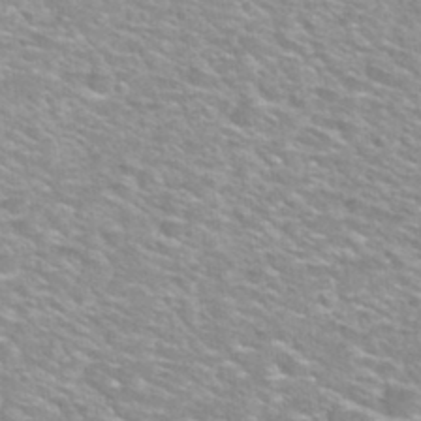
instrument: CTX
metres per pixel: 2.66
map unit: Hto
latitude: 30.2523
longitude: -49.1025
